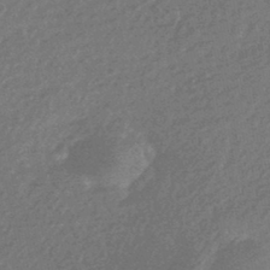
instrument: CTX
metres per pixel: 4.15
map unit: HNhu
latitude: -44.5952
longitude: 92.7652
